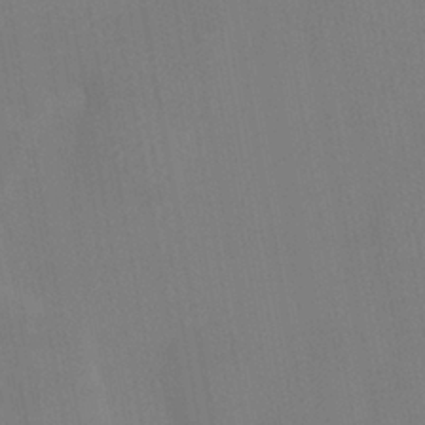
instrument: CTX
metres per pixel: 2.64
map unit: HNhu
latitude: 6.1200
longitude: 4.5573
